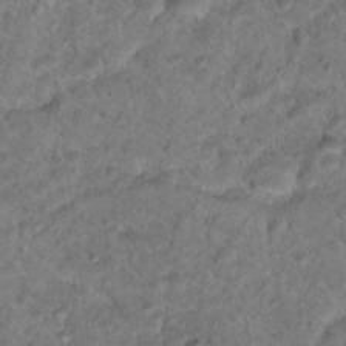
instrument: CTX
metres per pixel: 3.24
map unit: Hto
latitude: 17.3104
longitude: -37.4238
